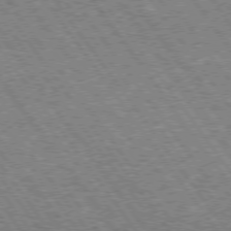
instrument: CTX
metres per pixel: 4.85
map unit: Hpe
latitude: 73.9906
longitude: -139.5182
